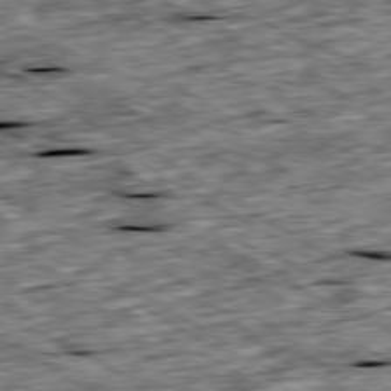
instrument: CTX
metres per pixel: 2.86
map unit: Ap
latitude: -80.2929
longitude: -89.9528
